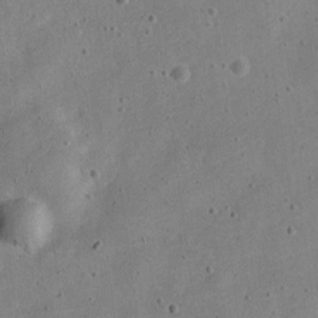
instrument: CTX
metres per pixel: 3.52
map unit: Nve
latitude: -24.0850
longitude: 107.3888
